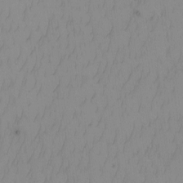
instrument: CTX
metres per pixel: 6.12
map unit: Nhu
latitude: -7.3320
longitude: -90.5924
